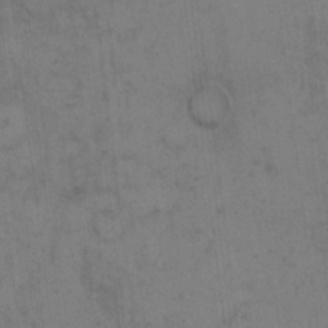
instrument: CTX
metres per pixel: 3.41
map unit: Hto
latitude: 8.7813
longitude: -58.1200
